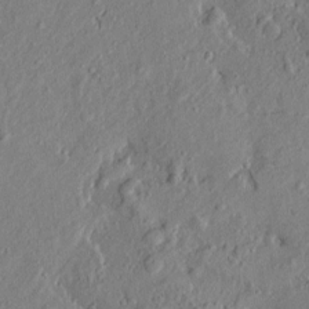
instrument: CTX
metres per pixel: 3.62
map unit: Htu
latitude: -7.5966
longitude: 177.8233
